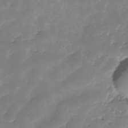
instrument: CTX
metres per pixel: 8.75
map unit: Hve
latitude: -28.7085
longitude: 91.5777
